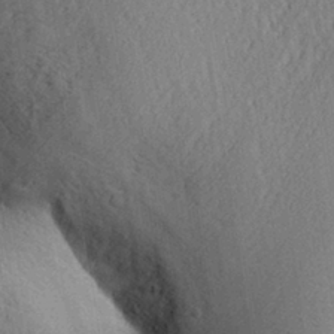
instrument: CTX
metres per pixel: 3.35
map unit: Aa
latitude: 29.6316
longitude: -136.4601
